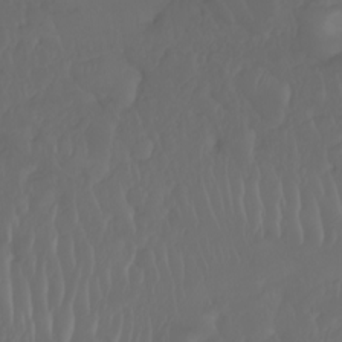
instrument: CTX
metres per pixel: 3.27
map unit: Htu
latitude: -6.2739
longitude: -69.9150
